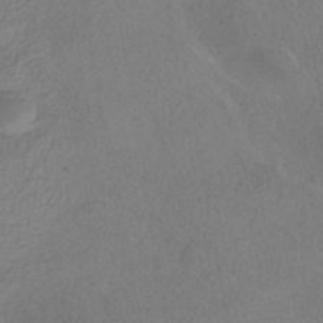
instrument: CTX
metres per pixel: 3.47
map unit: HNhu
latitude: -40.1606
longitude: 102.2740
